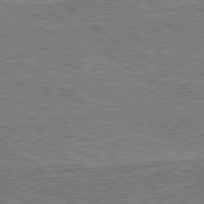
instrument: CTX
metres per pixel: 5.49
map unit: lApd
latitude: 79.3671
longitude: 175.4265
